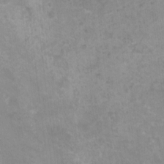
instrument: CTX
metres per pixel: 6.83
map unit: Nhu
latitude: 5.6694
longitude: -17.8583
